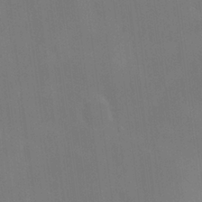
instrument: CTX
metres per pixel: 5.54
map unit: HNhu
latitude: 4.9136
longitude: 12.5007
